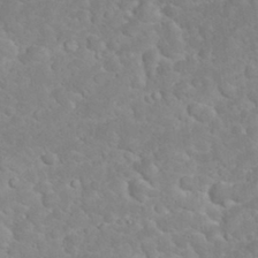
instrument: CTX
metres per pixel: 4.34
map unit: eHh
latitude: 32.2711
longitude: -60.9702
